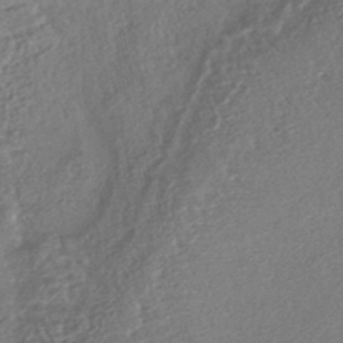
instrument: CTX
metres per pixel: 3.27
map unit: HNhu
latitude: -44.0094
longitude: 101.8611
